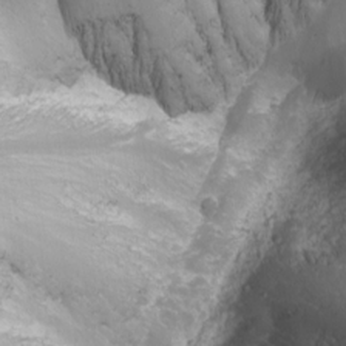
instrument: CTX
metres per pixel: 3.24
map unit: Nhu
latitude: -0.7464
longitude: -79.9906
